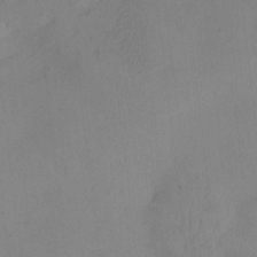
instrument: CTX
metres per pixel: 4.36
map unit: HNhu
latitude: 8.2145
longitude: -3.5371
